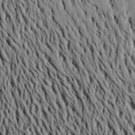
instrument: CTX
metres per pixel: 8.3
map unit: Aa
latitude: 21.3671
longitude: -149.9150
